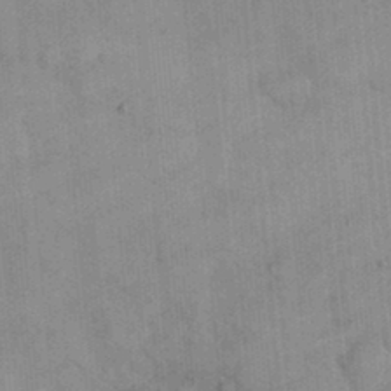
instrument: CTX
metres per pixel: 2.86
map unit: eHh
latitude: 24.7435
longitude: -65.4804
